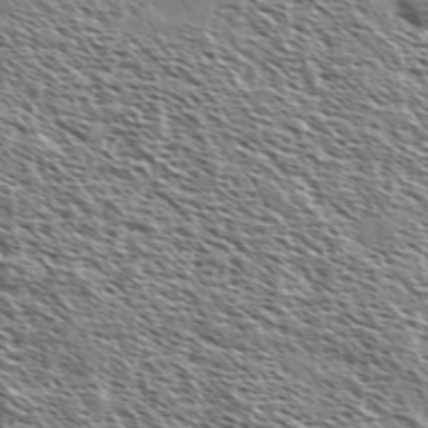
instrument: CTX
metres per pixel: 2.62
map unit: Ave
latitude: 37.4049
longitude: -110.6302
